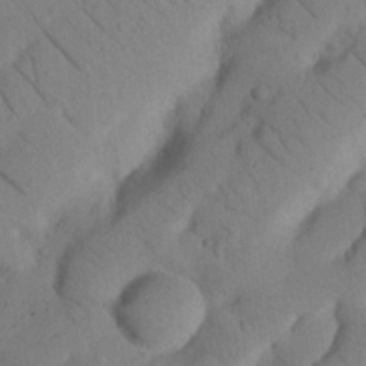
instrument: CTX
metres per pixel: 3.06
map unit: Nhu
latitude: 22.3845
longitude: -74.6113
